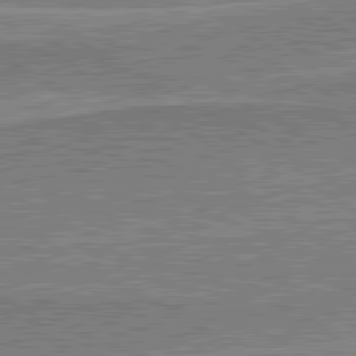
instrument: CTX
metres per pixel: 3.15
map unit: lApd
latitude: 80.6490
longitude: 144.9920
